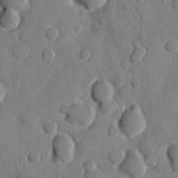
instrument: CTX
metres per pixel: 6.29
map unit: eHh
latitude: 10.2334
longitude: -67.3292
